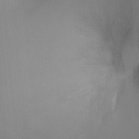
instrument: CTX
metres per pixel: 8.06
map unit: Ht
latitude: -16.7841
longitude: -41.5560
